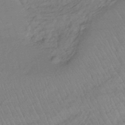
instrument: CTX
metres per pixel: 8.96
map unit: lHb
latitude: -35.6911
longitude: 69.6155
